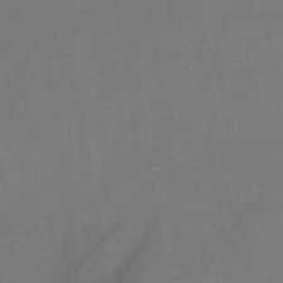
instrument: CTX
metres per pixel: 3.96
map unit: HNb
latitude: -33.4266
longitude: 54.3306
